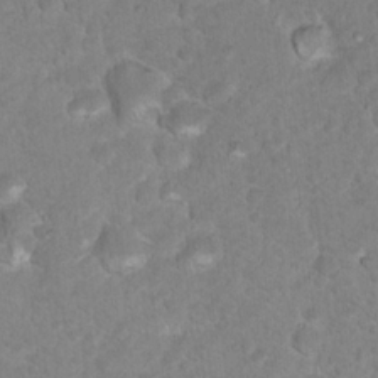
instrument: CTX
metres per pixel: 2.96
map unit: Nhu
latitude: 17.4804
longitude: -31.7450
